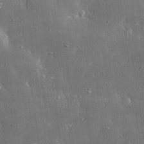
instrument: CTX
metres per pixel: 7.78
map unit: lHvf
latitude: 31.0081
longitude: -92.2333
